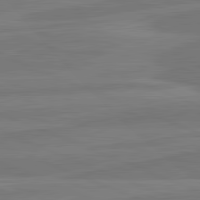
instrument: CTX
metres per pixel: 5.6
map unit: lApd
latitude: 82.1577
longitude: -173.7449
